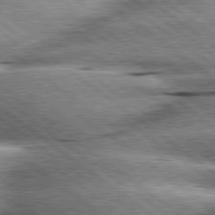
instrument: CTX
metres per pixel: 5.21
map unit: lApd
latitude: 79.9717
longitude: -140.1766
